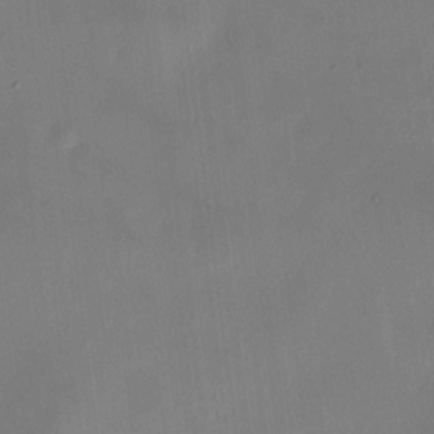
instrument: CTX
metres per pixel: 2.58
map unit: HNhu
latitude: 9.0648
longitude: 9.8422
